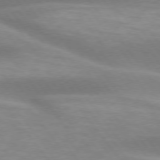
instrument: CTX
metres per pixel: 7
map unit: lApd
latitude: 75.0270
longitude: -49.9150
